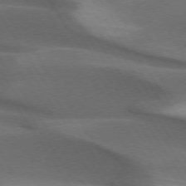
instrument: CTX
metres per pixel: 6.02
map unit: lApd
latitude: 73.4049
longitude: -52.4790
